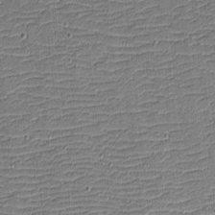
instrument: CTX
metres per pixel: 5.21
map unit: eHh
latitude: -4.0094
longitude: -82.0822
